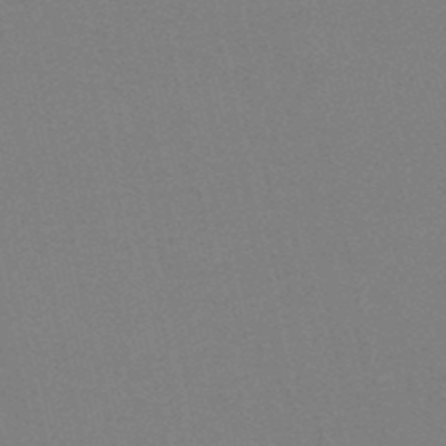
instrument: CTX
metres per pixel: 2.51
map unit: HNb
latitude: -49.3699
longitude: -52.3845
